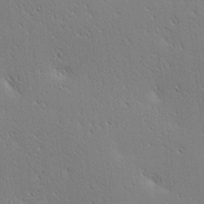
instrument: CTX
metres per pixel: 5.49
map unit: lAa
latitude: 12.9703
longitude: -107.8961
